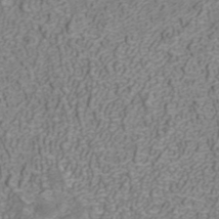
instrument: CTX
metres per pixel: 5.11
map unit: ANa
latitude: 40.5356
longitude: 21.3698
